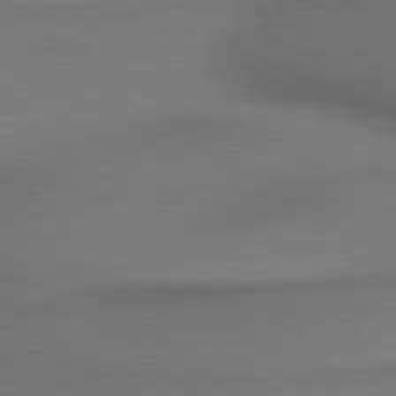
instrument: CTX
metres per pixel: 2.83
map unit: lApd
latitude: 79.6127
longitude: -175.3293
